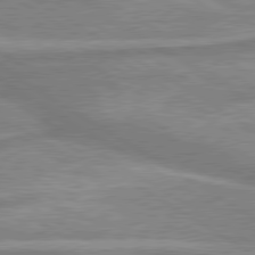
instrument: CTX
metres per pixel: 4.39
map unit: lApd
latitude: 80.1200
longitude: -177.4615
